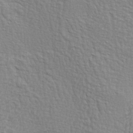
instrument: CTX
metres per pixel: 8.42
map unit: lAa
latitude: -4.1983
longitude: -121.6883
